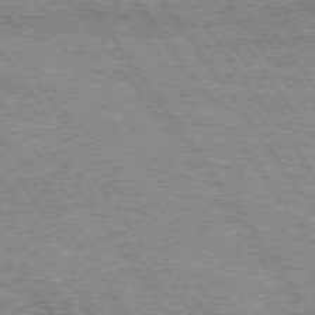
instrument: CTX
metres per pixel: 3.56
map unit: Hpe
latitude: 73.6883
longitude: -134.7813
